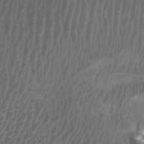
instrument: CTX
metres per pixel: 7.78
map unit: Htu
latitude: 3.7638
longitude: -20.5168
